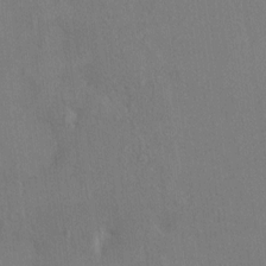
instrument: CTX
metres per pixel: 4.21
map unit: HNhu
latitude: 5.4615
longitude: 7.3698
